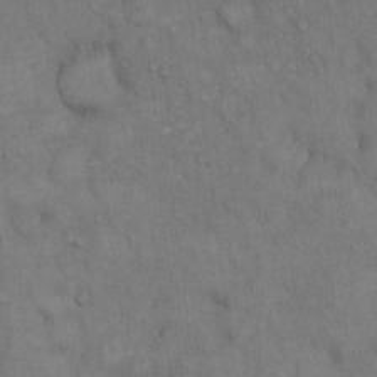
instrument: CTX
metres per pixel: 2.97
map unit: Hto
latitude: 14.8947
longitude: -60.6490
